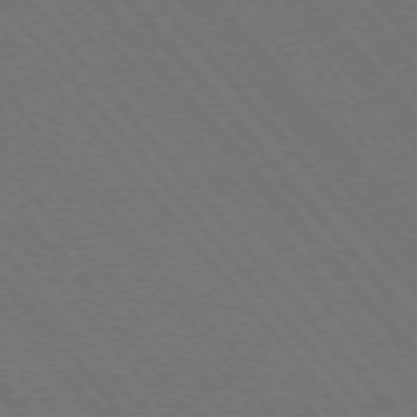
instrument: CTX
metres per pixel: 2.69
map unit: Hpe
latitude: -76.3306
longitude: -16.5168
